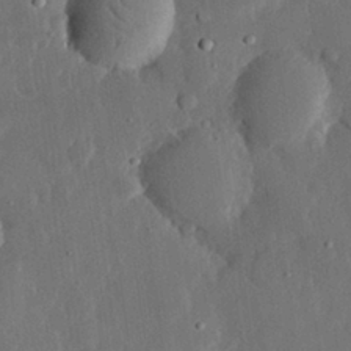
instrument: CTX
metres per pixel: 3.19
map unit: eHh
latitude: 28.9325
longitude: -79.9906
